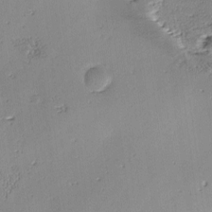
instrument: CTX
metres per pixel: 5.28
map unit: lAa
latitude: -10.9164
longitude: -125.2914
